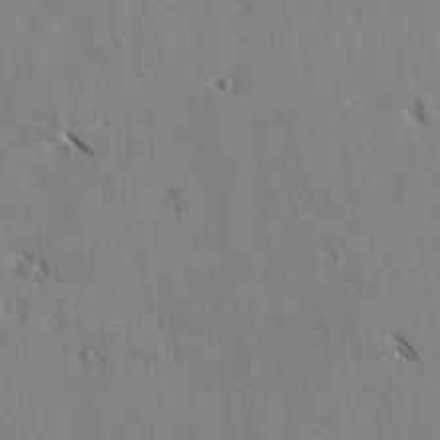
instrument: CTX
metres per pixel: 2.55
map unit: lAvf
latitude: -4.3117
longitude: -113.7261
